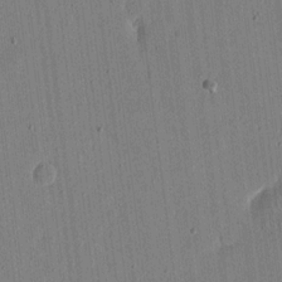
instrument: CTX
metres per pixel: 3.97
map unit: eHh
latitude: 16.1956
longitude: -69.6883
